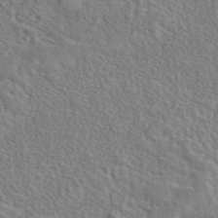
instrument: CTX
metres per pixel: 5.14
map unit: eAb
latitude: 42.7624
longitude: 113.1053
